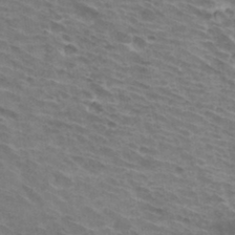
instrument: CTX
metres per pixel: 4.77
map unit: Hto
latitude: 33.4993
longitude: -43.0459
